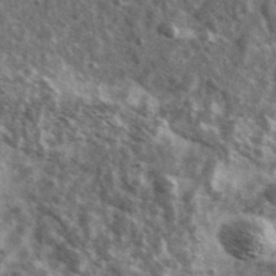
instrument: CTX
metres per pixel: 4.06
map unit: Ave
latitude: 38.6301
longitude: -108.1200
